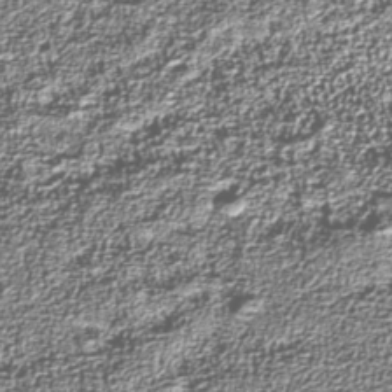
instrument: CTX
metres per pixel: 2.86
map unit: Nhu
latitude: -39.2187
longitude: -83.8772
